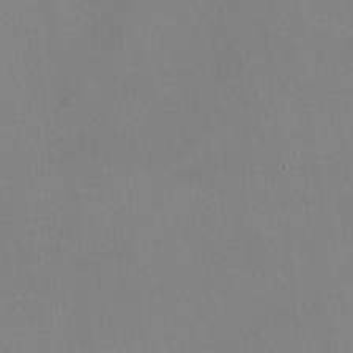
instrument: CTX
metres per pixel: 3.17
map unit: HNhu
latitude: -1.3699
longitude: -3.1214
